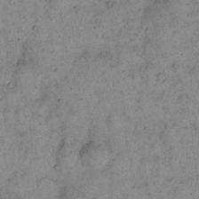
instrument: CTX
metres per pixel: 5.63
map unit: eHh
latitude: 17.4993
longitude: -62.2523
